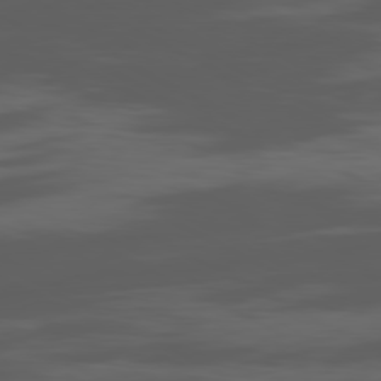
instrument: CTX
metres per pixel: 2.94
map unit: Ap
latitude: -80.6330
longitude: -62.8947
